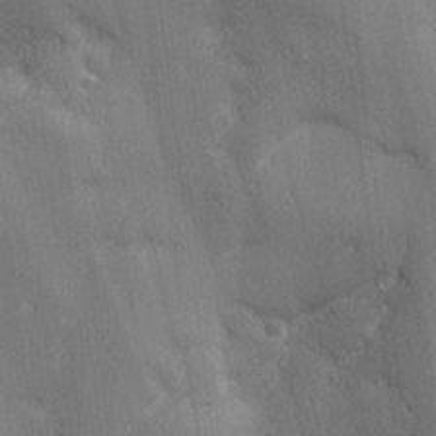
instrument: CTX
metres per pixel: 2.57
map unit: Nhu
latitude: 2.3467
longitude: -75.0270
